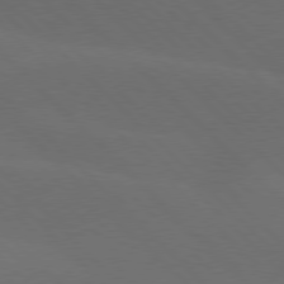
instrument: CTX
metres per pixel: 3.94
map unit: lApd
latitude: 77.5182
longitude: -52.9325
